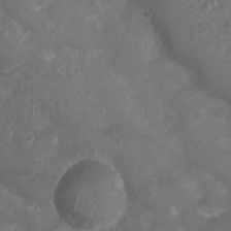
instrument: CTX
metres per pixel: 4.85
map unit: Nhu
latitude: 3.7827
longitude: -15.3671
